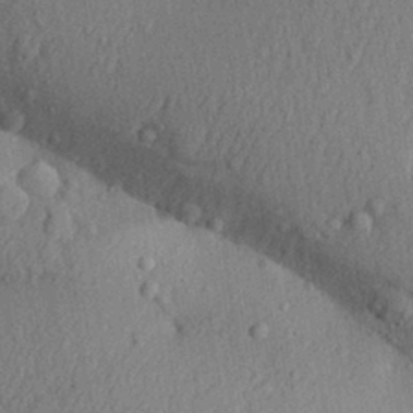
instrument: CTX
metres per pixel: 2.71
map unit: Aa
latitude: 29.9150
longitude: -146.6680
